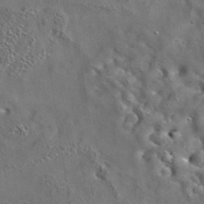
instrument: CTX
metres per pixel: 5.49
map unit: eAb
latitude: 35.3670
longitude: 111.7099
